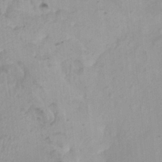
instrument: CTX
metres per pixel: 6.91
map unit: HNhu
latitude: 3.8016
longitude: 3.7666
